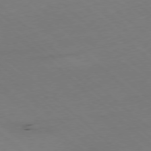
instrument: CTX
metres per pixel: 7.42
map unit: Hpe
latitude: -78.3306
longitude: 13.9556
